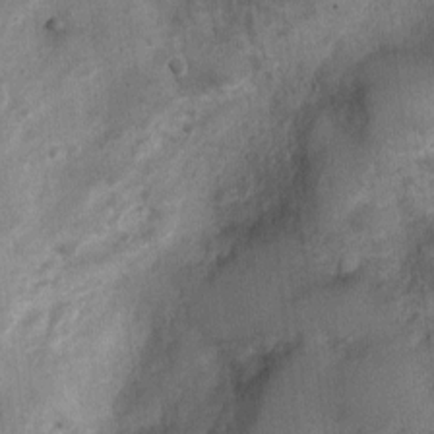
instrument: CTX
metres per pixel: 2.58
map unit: Nhu
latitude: 3.2915
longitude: -16.2522
